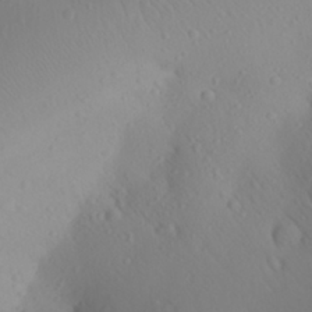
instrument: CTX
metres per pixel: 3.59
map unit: Aa
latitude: 27.9339
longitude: -147.1215
